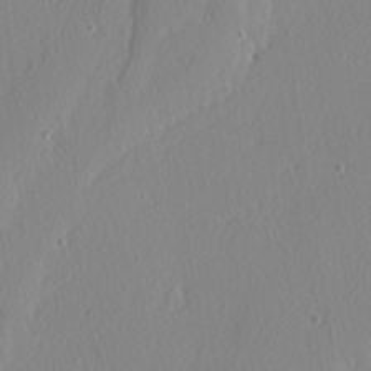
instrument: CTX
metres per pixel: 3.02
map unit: lAvf
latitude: -4.7652
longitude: -108.9513
